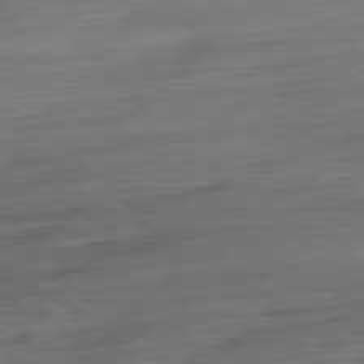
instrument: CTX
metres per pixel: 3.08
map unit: Ap
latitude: -80.7274
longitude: -68.0633
